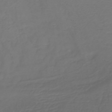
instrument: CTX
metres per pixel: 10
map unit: lHb
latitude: -43.5021
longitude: 76.9164
